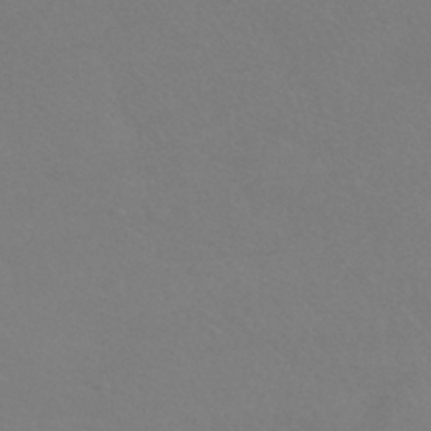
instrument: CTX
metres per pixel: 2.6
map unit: HNhu
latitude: -42.0283
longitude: 94.0850
